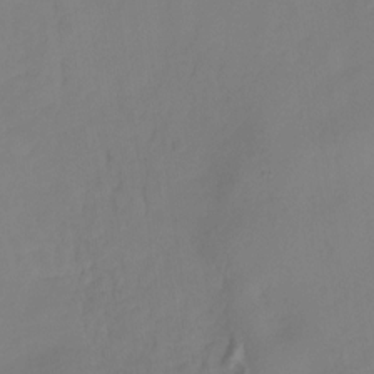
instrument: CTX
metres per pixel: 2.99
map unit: HNhu
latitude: -27.3509
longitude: 73.9556
